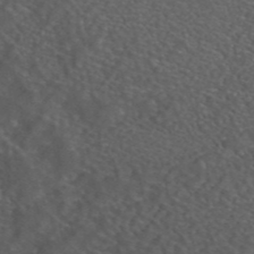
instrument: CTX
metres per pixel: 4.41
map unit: ANa
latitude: 44.2144
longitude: 24.8408
